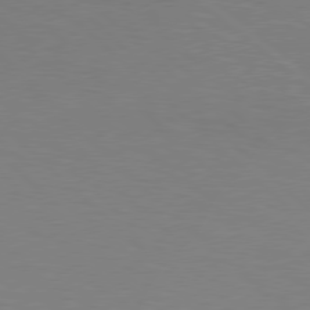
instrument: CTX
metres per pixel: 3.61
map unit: Hpe
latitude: 78.1578
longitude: -160.8569
